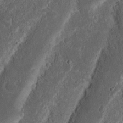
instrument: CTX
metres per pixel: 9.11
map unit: Nhu
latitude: 15.4049
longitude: -74.3656
